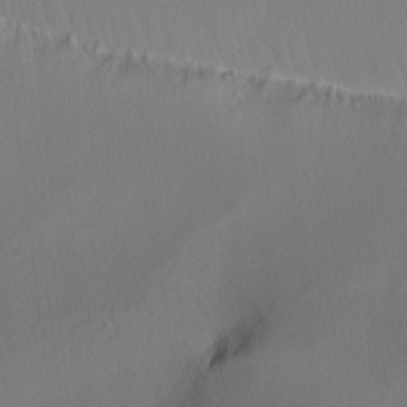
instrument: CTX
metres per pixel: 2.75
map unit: Nhu
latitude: -4.5196
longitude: -93.1025
